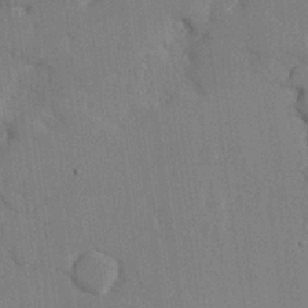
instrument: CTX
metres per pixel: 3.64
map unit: Hve
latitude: 26.4790
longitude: 150.9542
